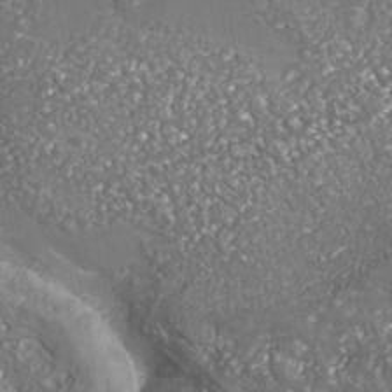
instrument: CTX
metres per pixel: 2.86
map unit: Nhe
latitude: -35.8611
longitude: -92.7057
